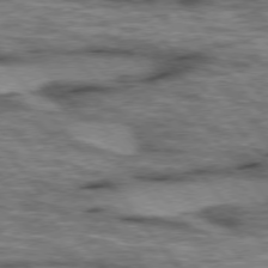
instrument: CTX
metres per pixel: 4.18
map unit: lApd
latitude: 75.6316
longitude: -49.0836
